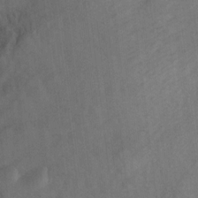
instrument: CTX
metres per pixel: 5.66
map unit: Ht
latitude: 8.7624
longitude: -35.9339
